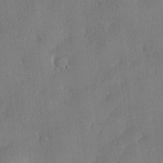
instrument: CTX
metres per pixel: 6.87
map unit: lHvf
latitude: 22.6679
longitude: 140.6518
